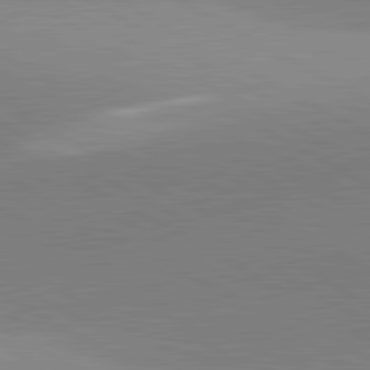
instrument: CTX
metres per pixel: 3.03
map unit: lApd
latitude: 81.8583
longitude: 135.5966
